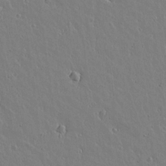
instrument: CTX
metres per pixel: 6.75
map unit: lAvf
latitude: 15.3104
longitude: -125.8961
